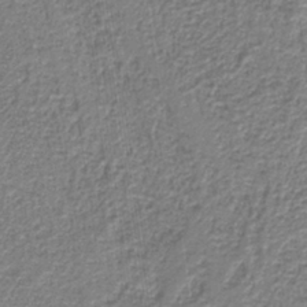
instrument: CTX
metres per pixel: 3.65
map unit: eAb
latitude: -39.4266
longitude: 52.1983
